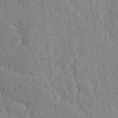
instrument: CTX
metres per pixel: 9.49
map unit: Ave
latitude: 15.2915
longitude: -105.5183
